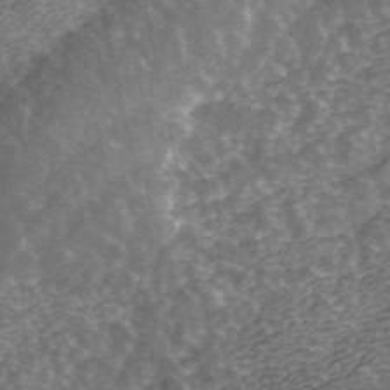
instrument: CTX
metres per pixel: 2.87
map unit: ANa
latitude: 44.7624
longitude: 29.8800
